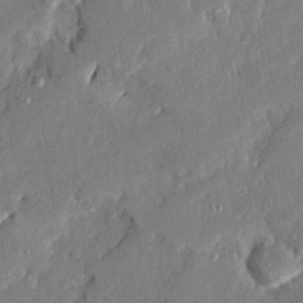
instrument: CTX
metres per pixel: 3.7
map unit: Ave
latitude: 23.2159
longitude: -130.1767
